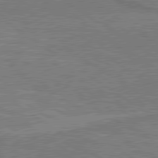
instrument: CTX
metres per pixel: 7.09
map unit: lApd
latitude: 79.9339
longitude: 166.5385
